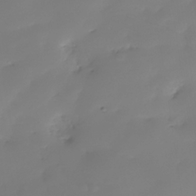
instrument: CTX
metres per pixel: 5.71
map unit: Nhe
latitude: -35.7100
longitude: -144.2144
